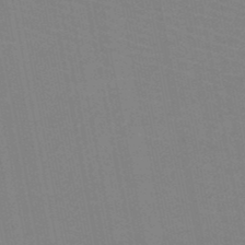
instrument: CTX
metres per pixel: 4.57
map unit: HNb
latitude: -49.4455
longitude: -49.3671
